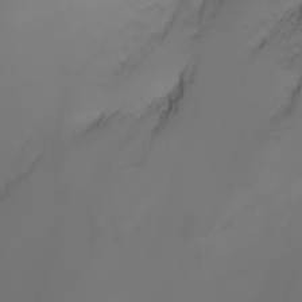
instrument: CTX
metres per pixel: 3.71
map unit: Nhu
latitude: -7.1431
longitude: -82.0822
